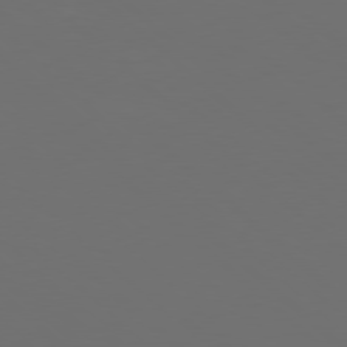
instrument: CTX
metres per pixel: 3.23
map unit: Hpe
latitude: 77.8205
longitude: -169.0081
